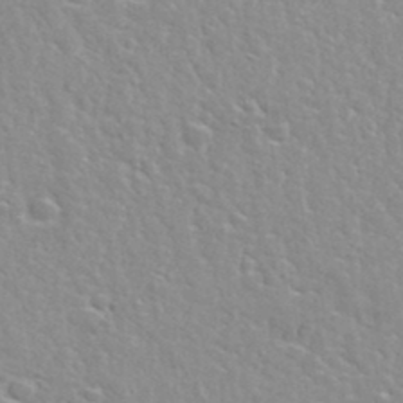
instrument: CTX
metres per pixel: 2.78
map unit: Hto
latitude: 34.5734
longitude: -50.2333
